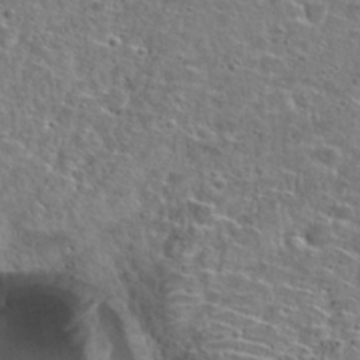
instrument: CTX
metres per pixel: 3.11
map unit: Hto
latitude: 26.3278
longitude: -47.7828
